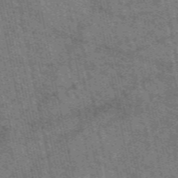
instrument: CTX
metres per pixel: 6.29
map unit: eAb
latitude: 51.0269
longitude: 114.6329
